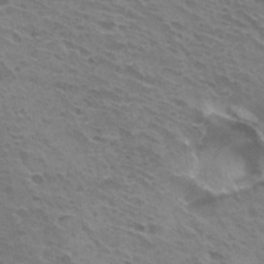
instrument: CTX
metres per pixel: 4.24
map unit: Hto
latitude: 32.5357
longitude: -41.1592
